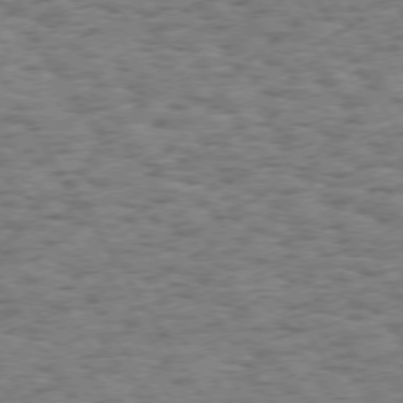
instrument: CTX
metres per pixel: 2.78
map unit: Hpe
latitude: 73.4427
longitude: -130.0255
